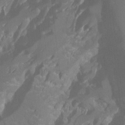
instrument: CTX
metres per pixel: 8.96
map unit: Ht
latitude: -7.9178
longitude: -28.1389
